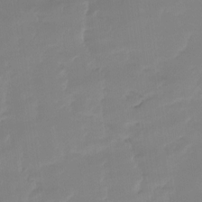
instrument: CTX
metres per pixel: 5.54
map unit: Ht
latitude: -15.0109
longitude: -52.3279
